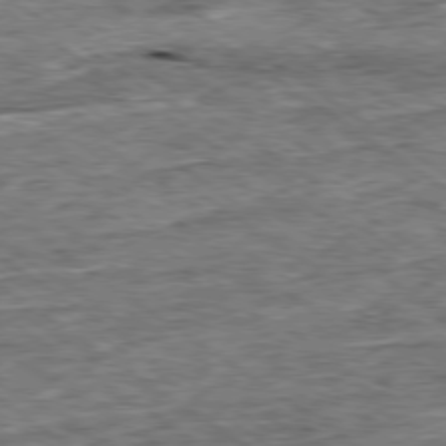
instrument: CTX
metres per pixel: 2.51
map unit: Ap
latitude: -79.3509
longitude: -85.3104
